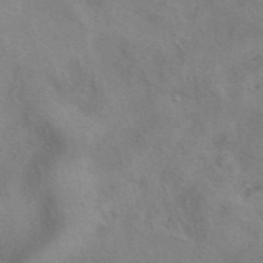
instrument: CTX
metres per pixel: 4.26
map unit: eAb
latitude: 41.3670
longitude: 109.7289
